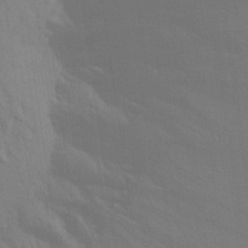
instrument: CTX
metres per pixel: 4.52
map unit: Aa
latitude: 25.1781
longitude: -145.7638
